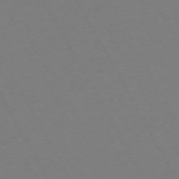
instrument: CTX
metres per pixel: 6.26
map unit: Ap
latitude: -73.5588
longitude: -69.2915
